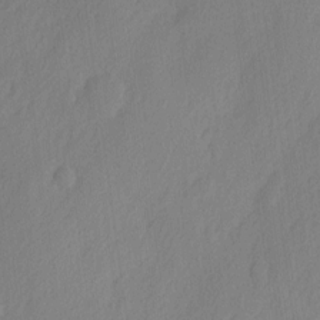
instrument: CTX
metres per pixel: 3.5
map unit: eHh
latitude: 2.9136
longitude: -77.6316
